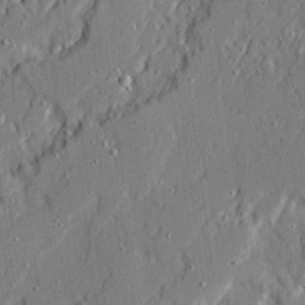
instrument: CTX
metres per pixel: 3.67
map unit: Ave
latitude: 20.8380
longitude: -128.8947
